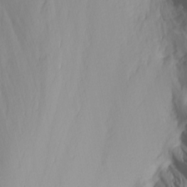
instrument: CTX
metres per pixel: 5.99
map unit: Nhu
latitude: -5.5588
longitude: -69.3859
